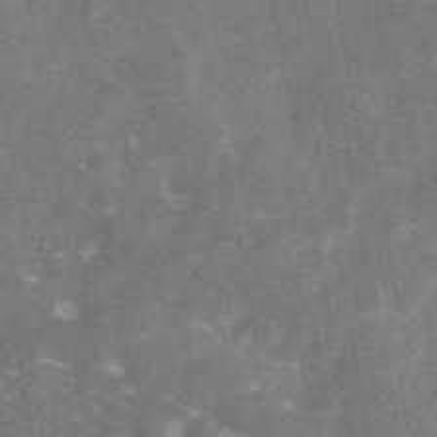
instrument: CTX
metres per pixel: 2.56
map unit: eAb
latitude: 47.3104
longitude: 120.6140
